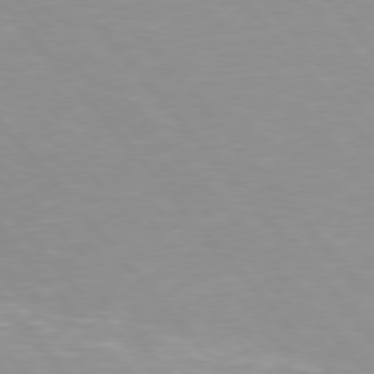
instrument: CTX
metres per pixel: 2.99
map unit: Hpe
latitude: 76.0255
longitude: -155.0647
